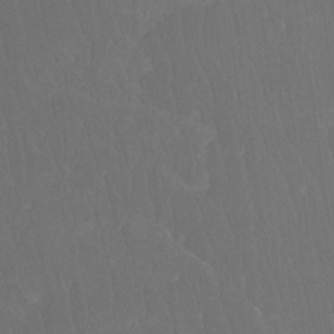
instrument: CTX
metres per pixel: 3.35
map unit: Htu
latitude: -11.7289
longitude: -73.6127
